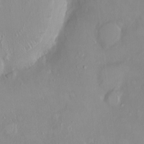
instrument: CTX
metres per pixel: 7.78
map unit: HNhu
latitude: 3.1781
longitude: 7.5966
